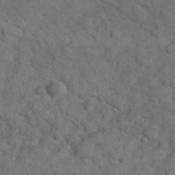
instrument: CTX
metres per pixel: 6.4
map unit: eHh
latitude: 37.5371
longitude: -67.2348
